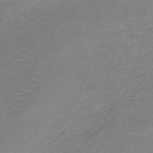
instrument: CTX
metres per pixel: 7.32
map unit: HNb
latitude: -50.5007
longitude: -50.4223
